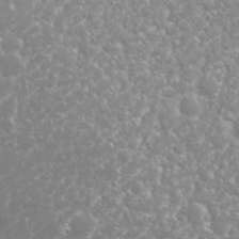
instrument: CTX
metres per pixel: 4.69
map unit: Nhu
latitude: 26.2901
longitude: -60.3656
